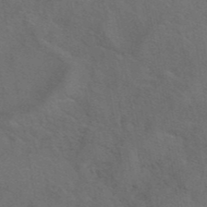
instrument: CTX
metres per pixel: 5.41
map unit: eAb
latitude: 42.1578
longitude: 108.0661
